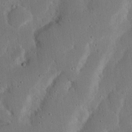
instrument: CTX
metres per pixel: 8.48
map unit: Nhu
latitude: 20.1389
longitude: -75.0270
